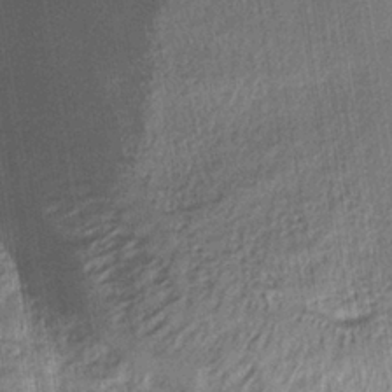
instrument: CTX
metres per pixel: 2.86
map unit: eHb
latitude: -36.8219
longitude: 79.5588
